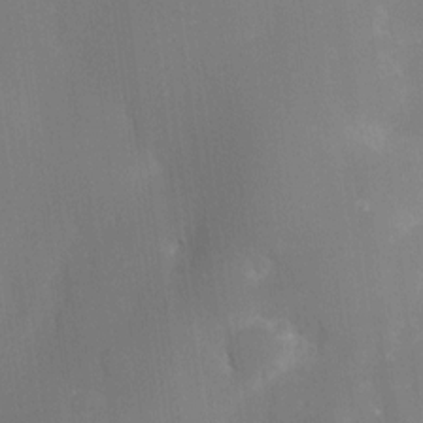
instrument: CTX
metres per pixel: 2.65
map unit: eHh
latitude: -22.4251
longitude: 15.2754
